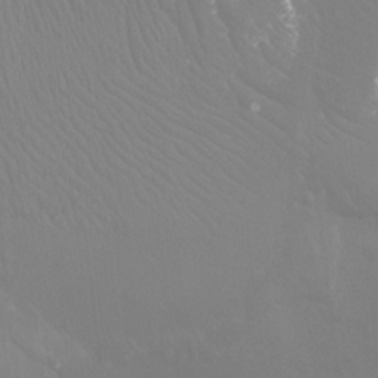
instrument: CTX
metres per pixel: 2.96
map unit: Ht
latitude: -4.0850
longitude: -26.2523
